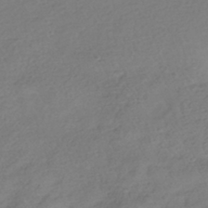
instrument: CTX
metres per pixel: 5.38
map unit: HNhu
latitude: -41.2565
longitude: 100.3873
